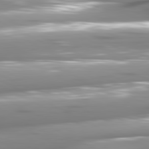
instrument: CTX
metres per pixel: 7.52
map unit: lApd
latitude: 81.1025
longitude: -145.0836
